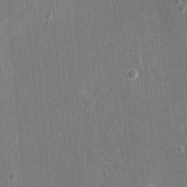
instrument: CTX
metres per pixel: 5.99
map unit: eHh
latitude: 19.7260
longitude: -68.0255
